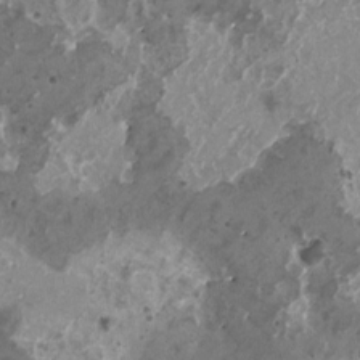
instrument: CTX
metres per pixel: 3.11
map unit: HNhu
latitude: 1.3103
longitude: 5.8044
